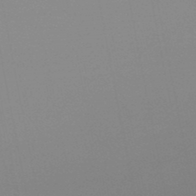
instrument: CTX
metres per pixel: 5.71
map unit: lHb
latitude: -49.1998
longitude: 69.5399
